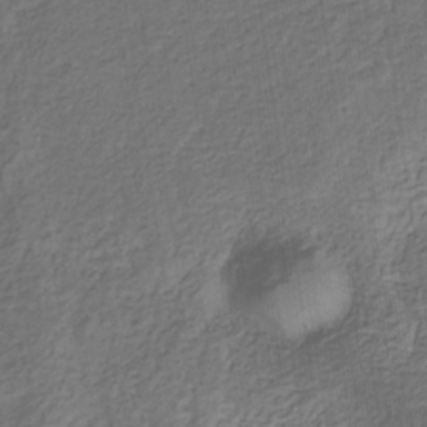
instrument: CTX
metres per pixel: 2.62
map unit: eHb
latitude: -32.1228
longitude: 72.9164
